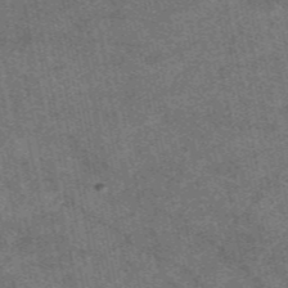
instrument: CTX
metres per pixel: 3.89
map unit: eAb
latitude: 47.7072
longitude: 121.1431
